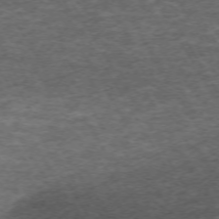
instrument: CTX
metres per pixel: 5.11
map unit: Hpe
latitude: -71.8422
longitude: 13.9367
